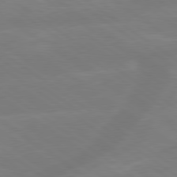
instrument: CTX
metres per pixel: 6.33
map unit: lApd
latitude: 79.3293
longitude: -142.3467
